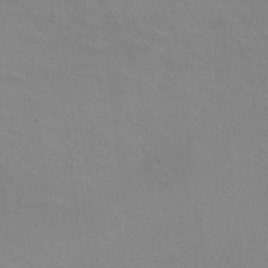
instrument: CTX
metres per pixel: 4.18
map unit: HNhu
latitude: -1.9556
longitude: -2.2333
